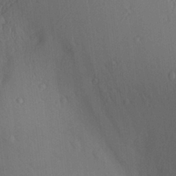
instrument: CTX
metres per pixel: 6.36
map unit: Aa
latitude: 26.0633
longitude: -136.2712
